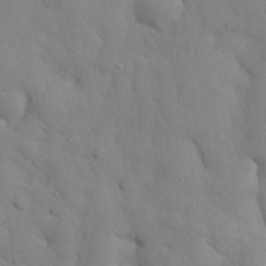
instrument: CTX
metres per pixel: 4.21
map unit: eHh
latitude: 27.7450
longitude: -75.4426
